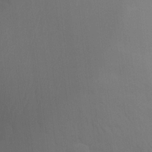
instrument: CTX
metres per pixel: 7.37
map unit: Ht
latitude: 5.1403
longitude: -28.9702
